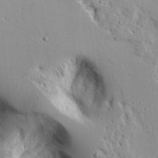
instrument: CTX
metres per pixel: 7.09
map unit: Ave
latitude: 13.1025
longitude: -138.2900
